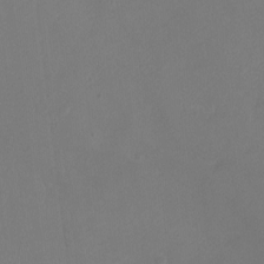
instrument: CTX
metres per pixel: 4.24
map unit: Ht
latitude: -2.0849
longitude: -18.9702
